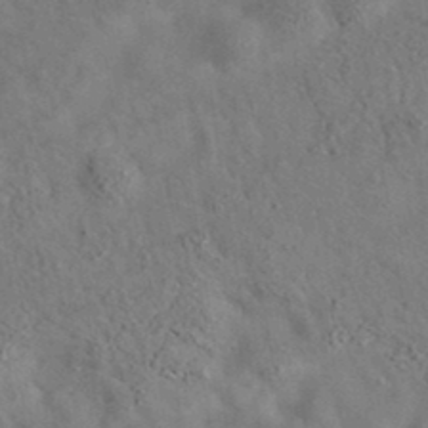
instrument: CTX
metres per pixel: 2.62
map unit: eAb
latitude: 34.9513
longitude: 110.3873
